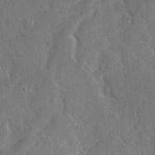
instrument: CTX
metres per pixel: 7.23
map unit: Hve
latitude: 25.3292
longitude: 149.0865
